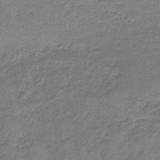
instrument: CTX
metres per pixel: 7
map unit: HNb
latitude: -35.3888
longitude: 58.6518
